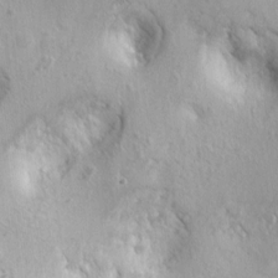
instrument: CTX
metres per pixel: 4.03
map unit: Ht
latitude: 6.9703
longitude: -76.4223
